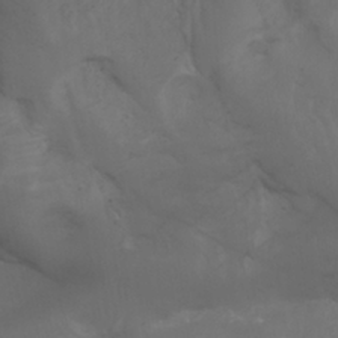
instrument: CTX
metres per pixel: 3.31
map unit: Aa
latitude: -3.5399
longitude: -73.3860
